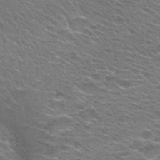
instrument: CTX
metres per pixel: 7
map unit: Hto
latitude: 24.8946
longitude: -30.5357
